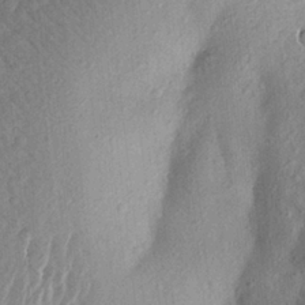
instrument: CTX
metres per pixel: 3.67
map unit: Aa
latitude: 24.2333
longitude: -148.0255
